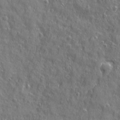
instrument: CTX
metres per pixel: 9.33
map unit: Ave
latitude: 22.0255
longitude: -132.9892
